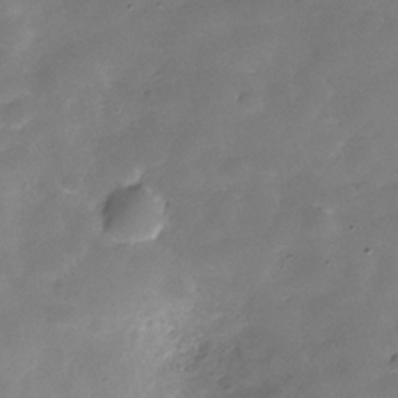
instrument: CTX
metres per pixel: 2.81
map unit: Hve
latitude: -31.1620
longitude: 92.5196
